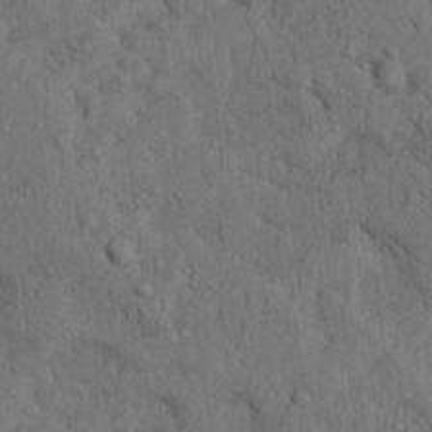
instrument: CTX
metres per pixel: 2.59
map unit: Ave
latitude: 23.5749
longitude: -134.2900
